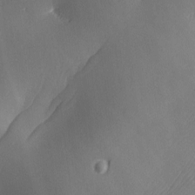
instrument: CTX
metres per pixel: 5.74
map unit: Ave
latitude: -6.6518
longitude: -119.7449
